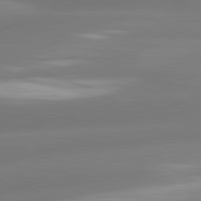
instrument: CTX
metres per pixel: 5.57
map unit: lApd
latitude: 81.2915
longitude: -162.4034
